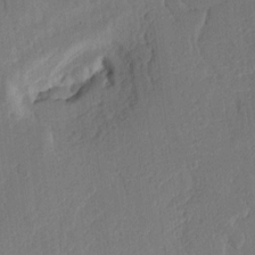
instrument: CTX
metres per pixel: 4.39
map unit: Ht
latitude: 9.9717
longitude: -78.2145
